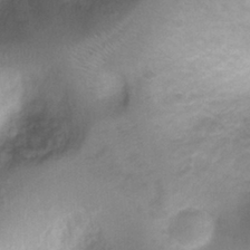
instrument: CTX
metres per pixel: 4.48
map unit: Ht
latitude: 3.9339
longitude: -29.6694
